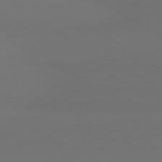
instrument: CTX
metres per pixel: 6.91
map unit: lApd
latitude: 81.2726
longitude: 152.1794
